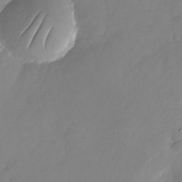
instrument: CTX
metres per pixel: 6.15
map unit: Nhu
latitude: -24.2172
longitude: -69.7261
